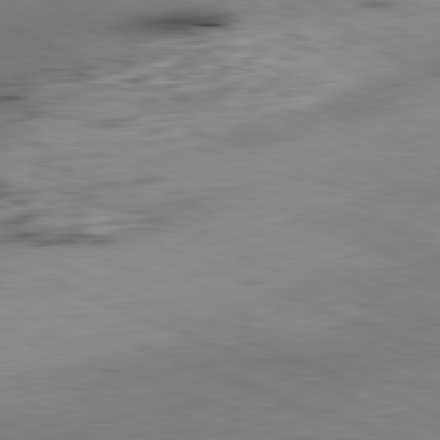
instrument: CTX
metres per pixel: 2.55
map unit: Ap
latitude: -81.8423
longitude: -82.7813
